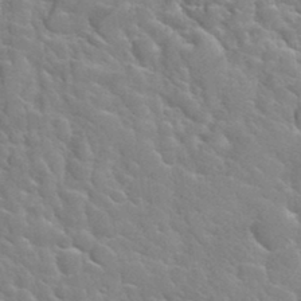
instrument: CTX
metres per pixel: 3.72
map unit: Hto
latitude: 34.4034
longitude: -49.9150
